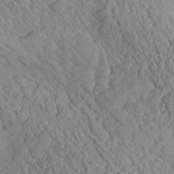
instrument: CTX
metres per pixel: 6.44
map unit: Aa
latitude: 24.9324
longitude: -134.0633
